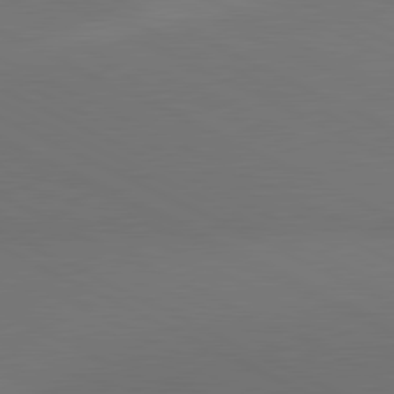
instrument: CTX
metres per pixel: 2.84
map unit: lApd
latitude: 80.9514
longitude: 138.1228
